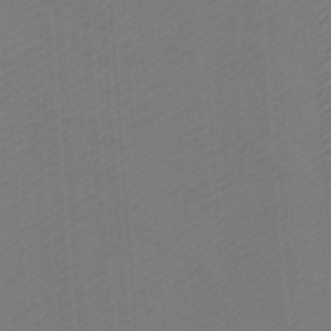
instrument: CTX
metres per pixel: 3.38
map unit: Htu
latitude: -11.3699
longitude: -71.6505
